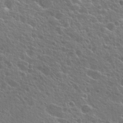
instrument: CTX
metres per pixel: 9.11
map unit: Hto
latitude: 25.1403
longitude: -44.9513
